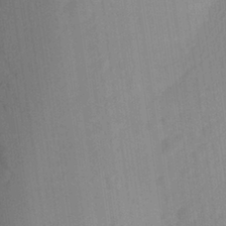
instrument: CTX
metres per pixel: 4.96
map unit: Aa
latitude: 27.8583
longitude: -145.8394
